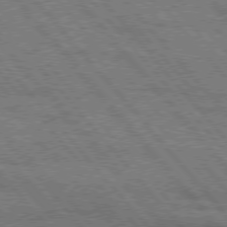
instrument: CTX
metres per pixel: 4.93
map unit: Hpe
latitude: 76.2144
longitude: -150.2333
